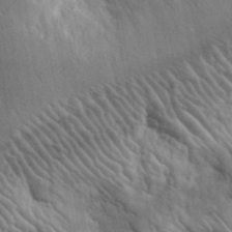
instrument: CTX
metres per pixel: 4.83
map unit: lHvf
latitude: 34.5545
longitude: -87.0080
